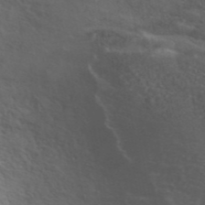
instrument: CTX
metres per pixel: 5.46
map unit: ANa
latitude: 44.1578
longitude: 20.9919
